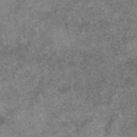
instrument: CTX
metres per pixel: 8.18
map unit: eAb
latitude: 49.8583
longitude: 106.2740
